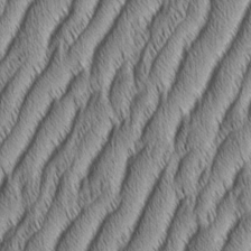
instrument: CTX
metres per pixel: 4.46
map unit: Aa
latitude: 7.2159
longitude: -131.4049
